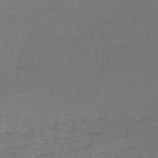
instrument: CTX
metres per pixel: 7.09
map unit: lHb
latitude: -43.4076
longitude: 73.1431
